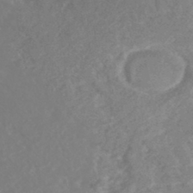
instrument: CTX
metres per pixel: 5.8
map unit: Nhe
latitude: -46.8597
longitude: -171.1403
